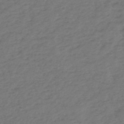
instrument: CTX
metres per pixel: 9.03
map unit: eHh
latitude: -51.7289
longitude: -24.8191
